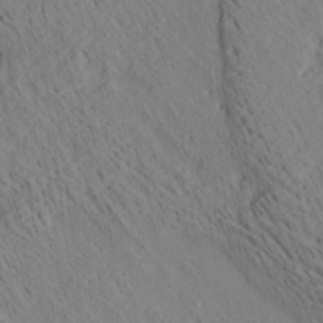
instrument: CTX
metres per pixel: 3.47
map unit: Ave
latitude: 21.6883
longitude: -140.1955
